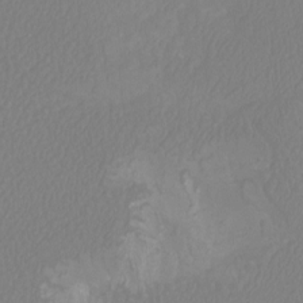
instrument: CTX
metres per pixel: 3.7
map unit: Htu
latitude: -12.6896
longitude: -71.9906
